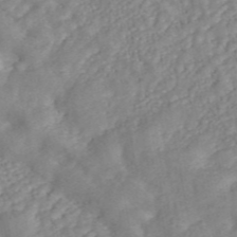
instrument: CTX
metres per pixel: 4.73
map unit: ANa
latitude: 45.2537
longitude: 24.1984
